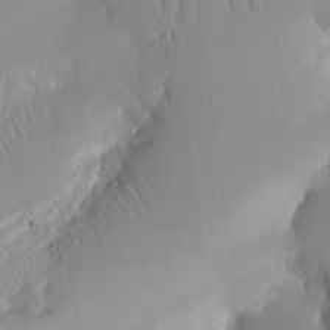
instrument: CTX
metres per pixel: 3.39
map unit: Aa
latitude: 26.4034
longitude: -133.4238
